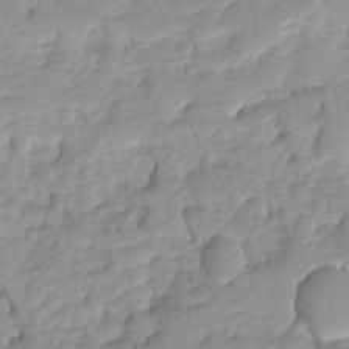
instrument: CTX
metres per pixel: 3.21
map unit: Ave
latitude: -8.1984
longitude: -117.0459
